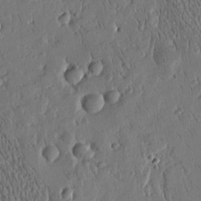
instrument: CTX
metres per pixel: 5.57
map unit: Htu
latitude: -4.3873
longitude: 174.8596
